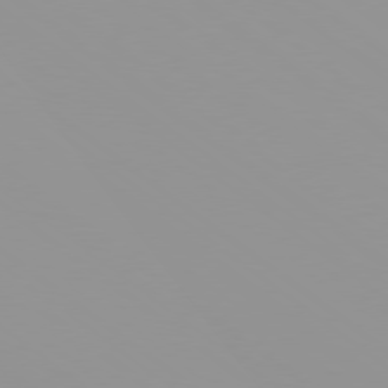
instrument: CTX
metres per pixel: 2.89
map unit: Ap
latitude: -80.2929
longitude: -53.2348
